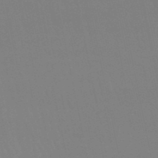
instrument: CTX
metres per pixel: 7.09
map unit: eHb
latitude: -50.1417
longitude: 69.1998
